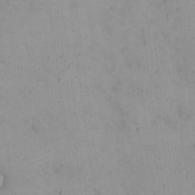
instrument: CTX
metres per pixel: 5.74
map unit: eHh
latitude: 24.3656
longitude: -64.6490
